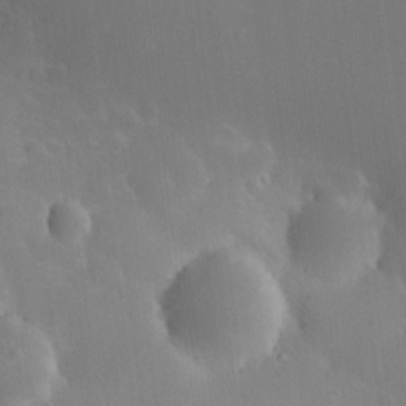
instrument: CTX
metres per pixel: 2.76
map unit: HNhu
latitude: 6.6113
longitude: 12.9920
